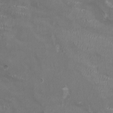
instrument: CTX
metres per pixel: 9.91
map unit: HNhu
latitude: 0.1955
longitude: -3.3670
